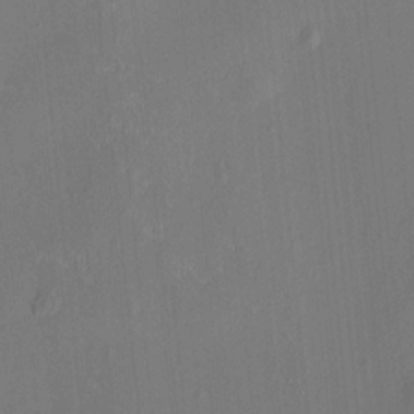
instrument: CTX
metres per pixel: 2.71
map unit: HNhu
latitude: 0.3656
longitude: -5.5938
